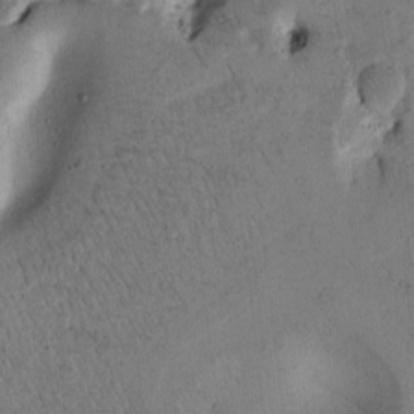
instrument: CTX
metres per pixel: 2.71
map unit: Htu
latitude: -1.1243
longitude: 170.3306
